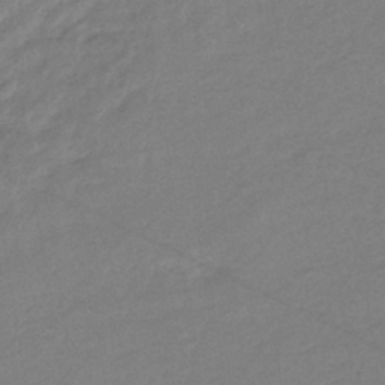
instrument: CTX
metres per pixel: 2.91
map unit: eHb
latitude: -37.1998
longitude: 75.7100
